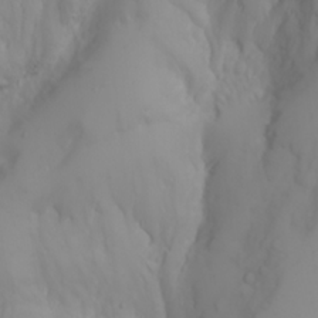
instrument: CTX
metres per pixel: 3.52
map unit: Nhu
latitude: -4.6707
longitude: -85.5371
